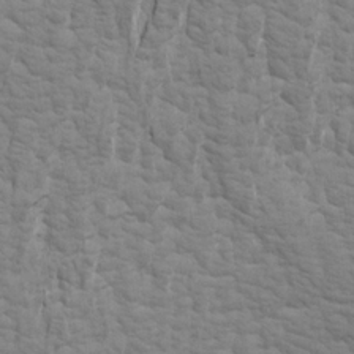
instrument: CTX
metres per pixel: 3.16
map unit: Aa
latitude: 21.7072
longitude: -141.9339
